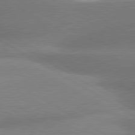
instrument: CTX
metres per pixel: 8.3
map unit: lApd
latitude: 80.5168
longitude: -162.7247
